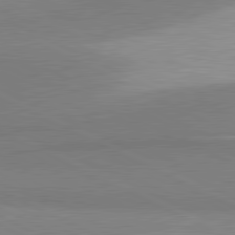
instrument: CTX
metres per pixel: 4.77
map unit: lApd
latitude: 81.0836
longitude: 156.8219
